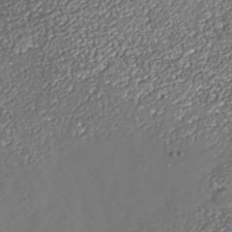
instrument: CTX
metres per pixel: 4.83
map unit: Nhe
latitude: -37.5399
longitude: -88.7058
